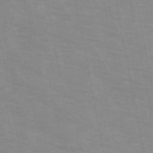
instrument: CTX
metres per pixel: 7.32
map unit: HNb
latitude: -46.7274
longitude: -47.2159
